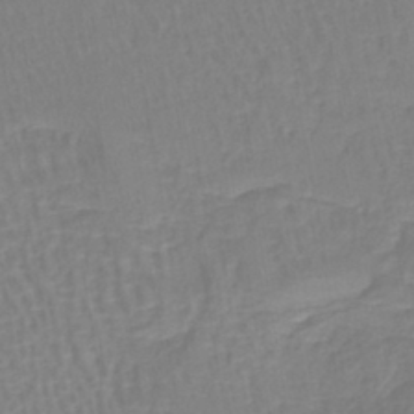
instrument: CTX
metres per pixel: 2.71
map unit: lHb
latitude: -41.8233
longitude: 59.4076
